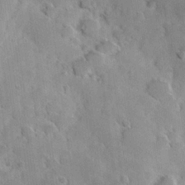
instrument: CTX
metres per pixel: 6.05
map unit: Hve
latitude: 23.8772
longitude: 147.2754
